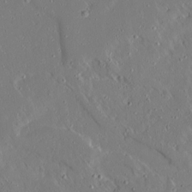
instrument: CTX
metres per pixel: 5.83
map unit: Ave
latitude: 15.4616
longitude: -140.3845
